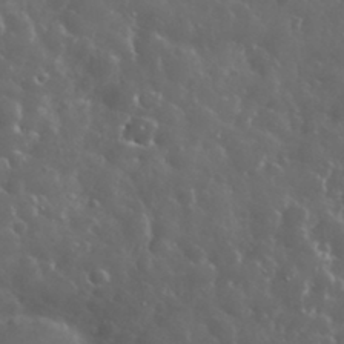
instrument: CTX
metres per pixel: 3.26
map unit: eHh
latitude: 34.2144
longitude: -61.3292
